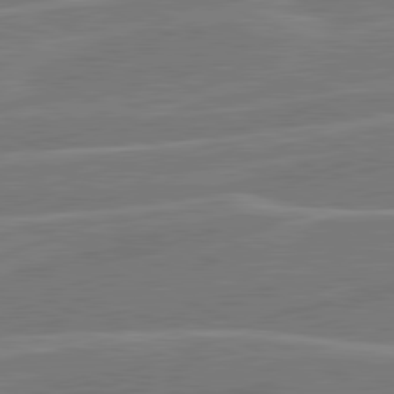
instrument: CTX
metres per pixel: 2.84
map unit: lApd
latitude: 81.0836
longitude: 121.1998
